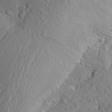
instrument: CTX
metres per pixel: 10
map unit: Aa
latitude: 23.5371
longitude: -145.8583
